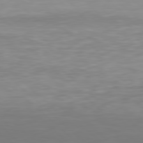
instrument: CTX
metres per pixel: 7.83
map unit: Hpe
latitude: 78.2334
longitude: -171.4237
